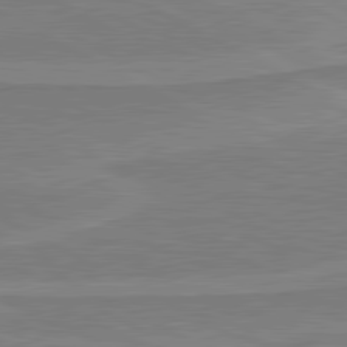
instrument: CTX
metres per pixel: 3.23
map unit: lApd
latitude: 81.2348
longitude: 171.7667
